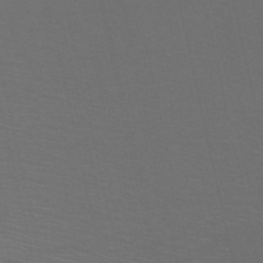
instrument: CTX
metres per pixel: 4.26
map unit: HNb
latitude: -51.4454
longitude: -44.7813
